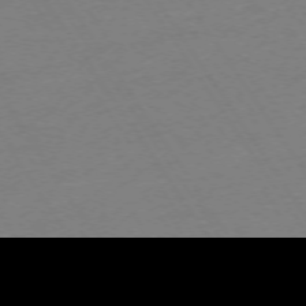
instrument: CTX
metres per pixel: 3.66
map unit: Ap
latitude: -74.0472
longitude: -82.1011
